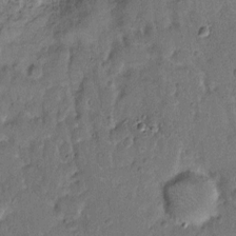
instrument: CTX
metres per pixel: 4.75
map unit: Hto
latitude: 7.7827
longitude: -62.2334
